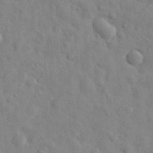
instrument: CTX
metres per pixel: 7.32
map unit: eHh
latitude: 30.8569
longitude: -71.8961
